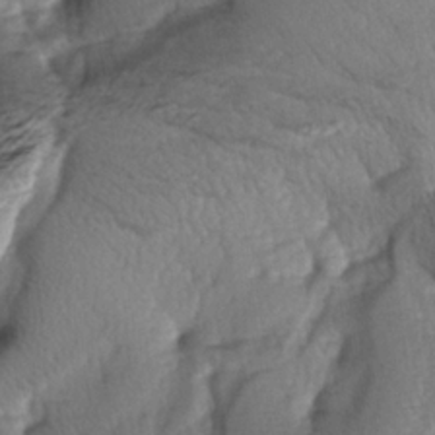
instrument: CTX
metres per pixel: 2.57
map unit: lAa
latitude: -6.2550
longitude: -126.2334
